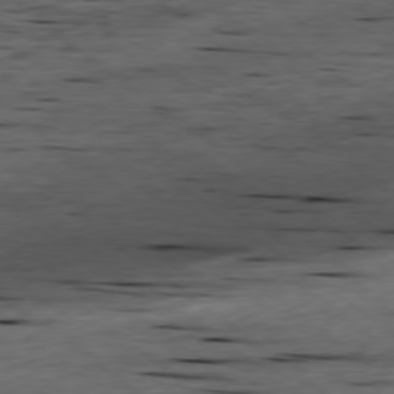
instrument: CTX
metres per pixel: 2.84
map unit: Ap
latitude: -78.9730
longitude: -90.5546
